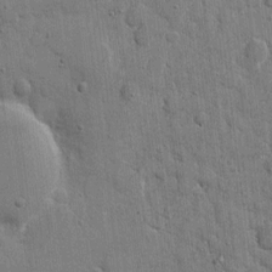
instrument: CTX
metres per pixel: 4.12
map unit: eHh
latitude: 8.5357
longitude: -67.5560
